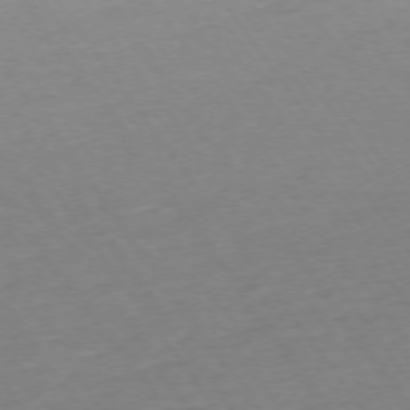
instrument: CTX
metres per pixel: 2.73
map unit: Ap
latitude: -74.5196
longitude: -85.1214
